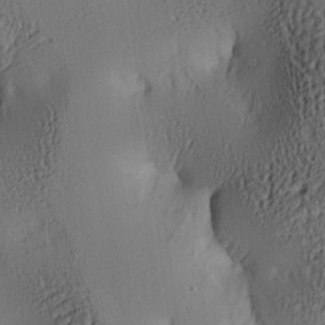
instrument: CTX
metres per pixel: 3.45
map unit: lAa
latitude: 5.1403
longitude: -113.5371
